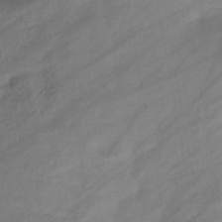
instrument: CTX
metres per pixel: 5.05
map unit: eHb
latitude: -44.0283
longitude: 85.5021
